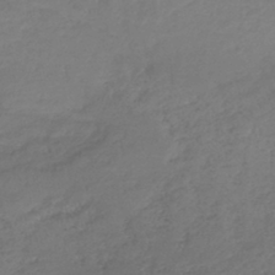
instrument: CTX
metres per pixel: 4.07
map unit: lHb
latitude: -39.3321
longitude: 68.0850
